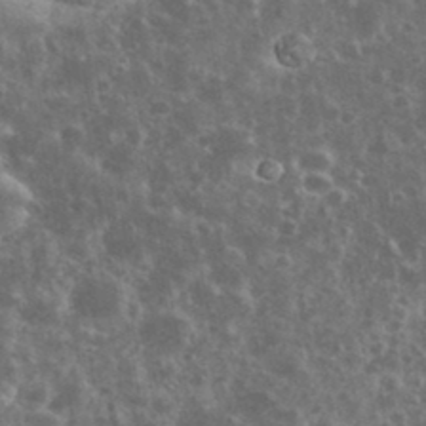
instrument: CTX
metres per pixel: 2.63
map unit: eHh
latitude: 34.9135
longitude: -60.5923
